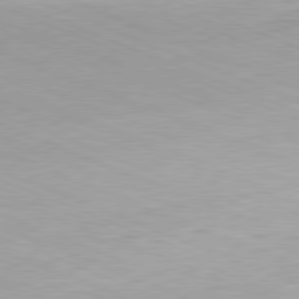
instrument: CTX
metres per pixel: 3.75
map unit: Ap
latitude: -81.8612
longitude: -70.2711
